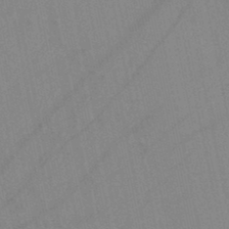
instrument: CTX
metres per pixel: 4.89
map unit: HNb
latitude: -45.0109
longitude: -41.9528
